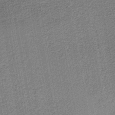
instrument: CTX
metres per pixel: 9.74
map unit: eAb
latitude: -39.1242
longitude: 52.6329
